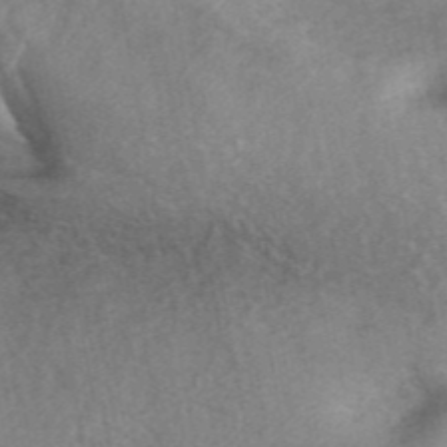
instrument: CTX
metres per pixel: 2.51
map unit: ANa
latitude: 43.7639
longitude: 26.5573
